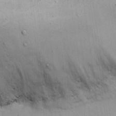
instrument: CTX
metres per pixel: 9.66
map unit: Nhu
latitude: 26.3467
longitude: -69.1970
